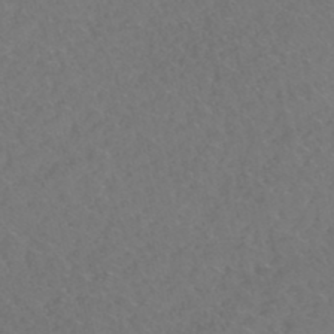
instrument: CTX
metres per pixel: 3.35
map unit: HNhu
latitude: -46.8975
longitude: 30.5385
